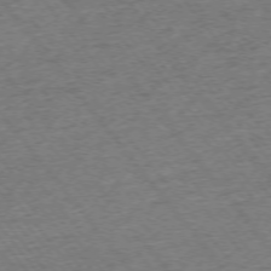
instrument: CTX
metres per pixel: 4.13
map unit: Ap
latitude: -75.0676
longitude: -88.1200
